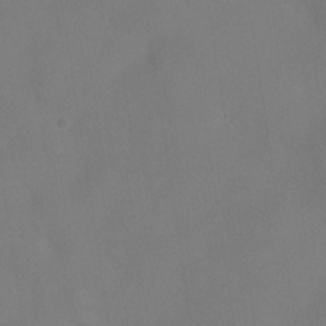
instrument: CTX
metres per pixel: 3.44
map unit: Hve
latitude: -32.5385
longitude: 93.9367
